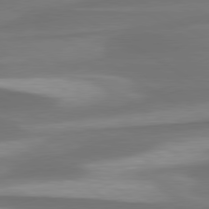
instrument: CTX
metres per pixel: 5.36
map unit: lApd
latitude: 79.9906
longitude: -85.7261
